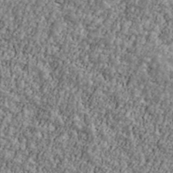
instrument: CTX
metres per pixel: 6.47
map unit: Ave
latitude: 41.4615
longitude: -111.2537
